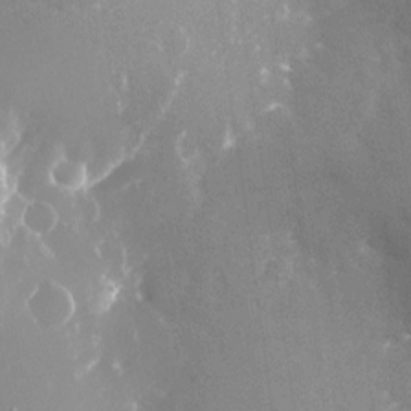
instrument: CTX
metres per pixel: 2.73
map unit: Nhu
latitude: -24.5385
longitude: -72.2523
